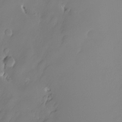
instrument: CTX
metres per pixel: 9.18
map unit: HNhu
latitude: -23.9178
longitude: 50.8030
